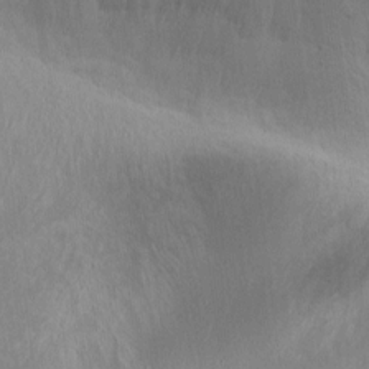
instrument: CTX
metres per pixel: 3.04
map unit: Ht
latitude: 0.5545
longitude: -44.6112
